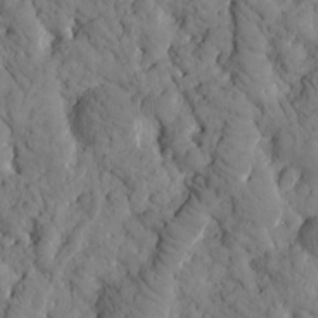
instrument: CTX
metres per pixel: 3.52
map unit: Htu
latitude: -2.4628
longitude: 174.0661
